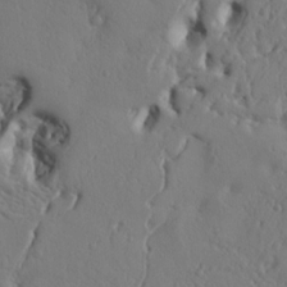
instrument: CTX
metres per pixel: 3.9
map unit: Ht
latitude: 10.0444
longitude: -76.8002
